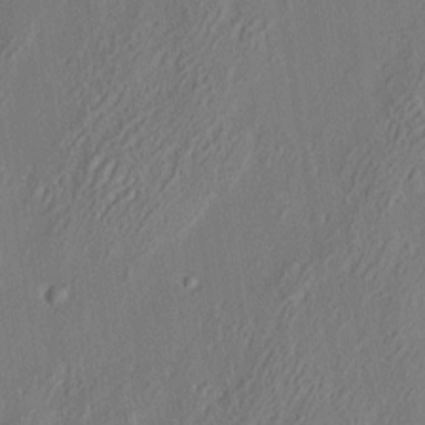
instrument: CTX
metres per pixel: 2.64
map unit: eHh
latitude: 3.7827
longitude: -77.7260
